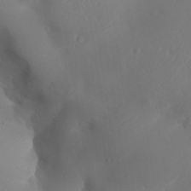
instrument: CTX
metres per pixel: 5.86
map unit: Aa
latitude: 32.3467
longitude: -144.0822
